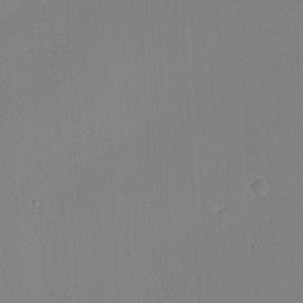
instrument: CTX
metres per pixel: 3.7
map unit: eHh
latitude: -3.3320
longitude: -79.9717
